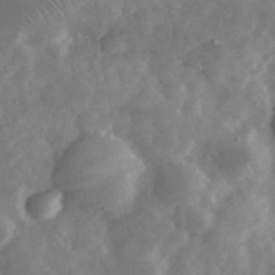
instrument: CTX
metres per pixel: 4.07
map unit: eHh
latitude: 34.7624
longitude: -69.0837
